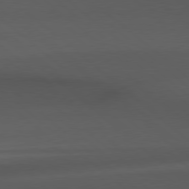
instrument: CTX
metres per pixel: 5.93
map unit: Hpe
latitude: 78.6302
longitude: -161.7072
